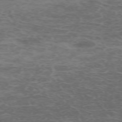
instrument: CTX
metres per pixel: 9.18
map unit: Hpe
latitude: -71.3510
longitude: 12.0472
